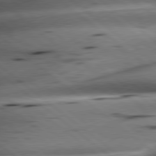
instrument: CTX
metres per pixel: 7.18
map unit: lApd
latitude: 79.3104
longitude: -140.3656
